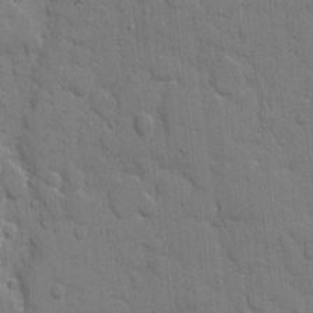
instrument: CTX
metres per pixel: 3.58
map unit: eHh
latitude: 8.9136
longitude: -67.7260
